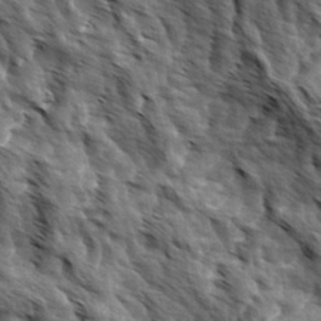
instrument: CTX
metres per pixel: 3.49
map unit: Hve
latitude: 31.9528
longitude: 149.1054
